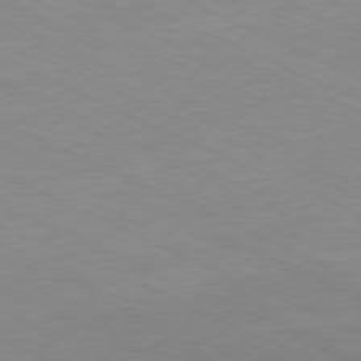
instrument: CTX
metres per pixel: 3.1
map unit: Ap
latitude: -80.2173
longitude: -66.8380
